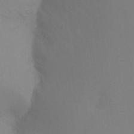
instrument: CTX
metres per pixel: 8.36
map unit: Ht
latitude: -12.1795
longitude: -47.8584
